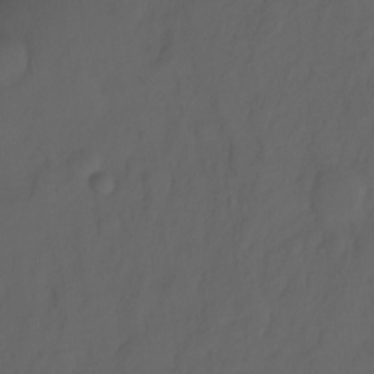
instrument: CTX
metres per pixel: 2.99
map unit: Hto
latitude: -7.6910
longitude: -45.5371
